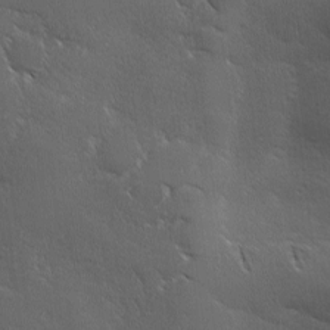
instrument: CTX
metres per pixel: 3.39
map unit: Ave
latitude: 0.8758
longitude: -113.9528
